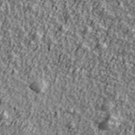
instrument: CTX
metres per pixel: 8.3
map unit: Ave
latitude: 42.1389
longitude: -113.6127
